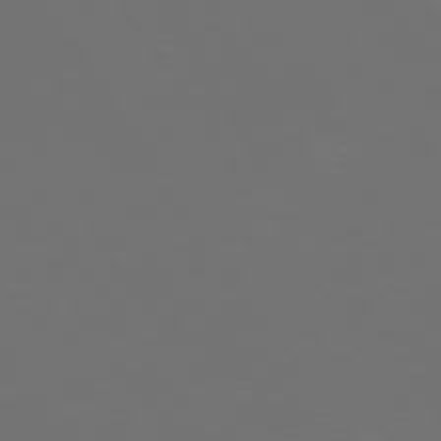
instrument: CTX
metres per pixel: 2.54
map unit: Hpe
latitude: 74.1767
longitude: -124.1577
